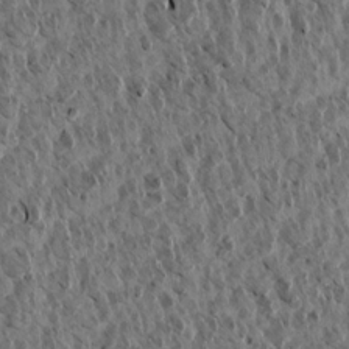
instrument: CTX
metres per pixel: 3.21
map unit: Aa
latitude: 13.9150
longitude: -143.7261
